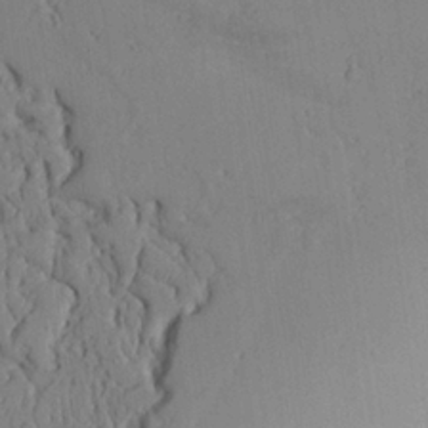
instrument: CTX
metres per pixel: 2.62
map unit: Aa
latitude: 24.2144
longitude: -128.3845
